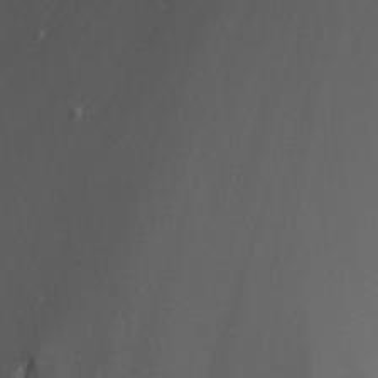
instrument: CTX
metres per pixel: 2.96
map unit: Nhu
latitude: -13.2187
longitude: -64.1578
